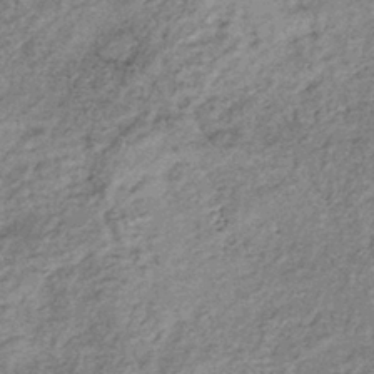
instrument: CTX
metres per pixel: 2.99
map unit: lHb
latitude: -36.8408
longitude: 65.9745
